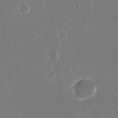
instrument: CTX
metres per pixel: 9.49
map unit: eHh
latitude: 15.3671
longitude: -70.1389
